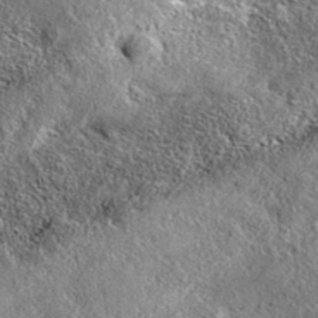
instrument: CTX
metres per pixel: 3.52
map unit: eAb
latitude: 36.7435
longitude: 110.0283
